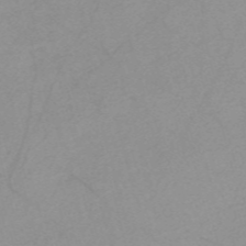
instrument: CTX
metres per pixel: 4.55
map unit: Nve
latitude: -57.3132
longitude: 61.1431
